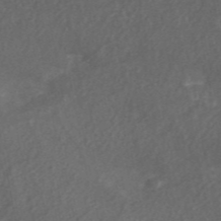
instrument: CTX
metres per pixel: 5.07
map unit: ANa
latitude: 45.8394
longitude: 27.0675
